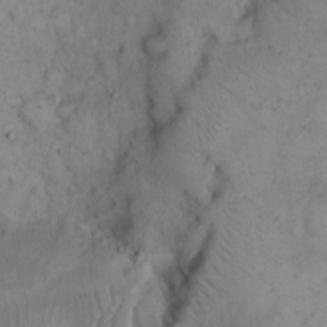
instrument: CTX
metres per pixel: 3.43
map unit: eHh
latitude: 14.6302
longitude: -67.5182
